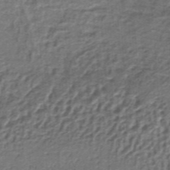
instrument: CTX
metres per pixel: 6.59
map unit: lHb
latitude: -36.0661
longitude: 60.3495
